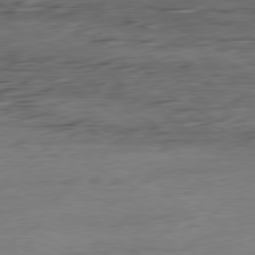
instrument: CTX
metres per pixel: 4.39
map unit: Ap
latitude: -80.9542
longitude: -95.2915
